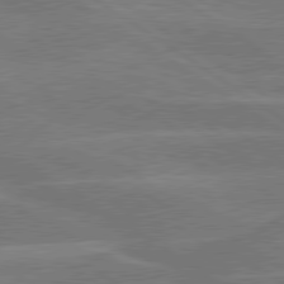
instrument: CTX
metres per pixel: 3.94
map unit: lApd
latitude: 79.8017
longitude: -122.0822
